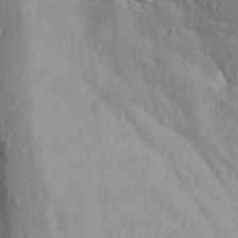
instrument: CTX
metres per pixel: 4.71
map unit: Aa
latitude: 25.2348
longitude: -146.7058
